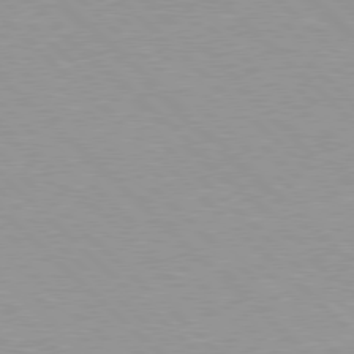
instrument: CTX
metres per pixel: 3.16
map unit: Hpe
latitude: 77.7449
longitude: -153.2159
